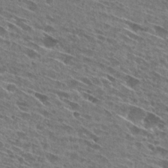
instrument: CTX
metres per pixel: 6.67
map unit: Hto
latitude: 27.6694
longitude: -44.0255
